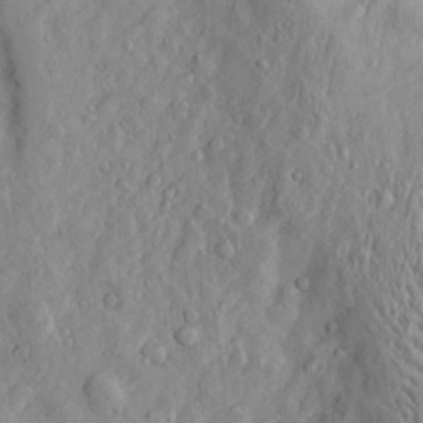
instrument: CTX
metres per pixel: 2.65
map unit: Htu
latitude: -3.8044
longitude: 158.4817
